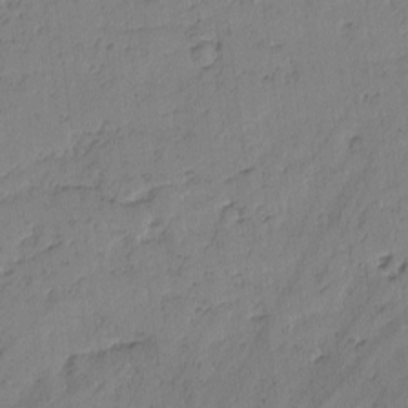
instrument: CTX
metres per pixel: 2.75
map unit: lAvf
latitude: -2.4628
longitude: -105.7828
